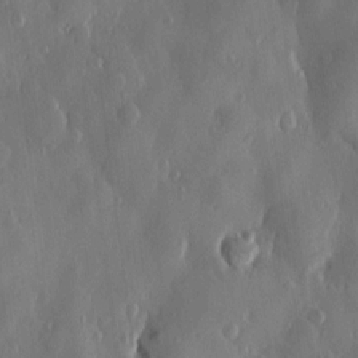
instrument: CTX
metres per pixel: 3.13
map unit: Htu
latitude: 0.0255
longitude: -177.2537
